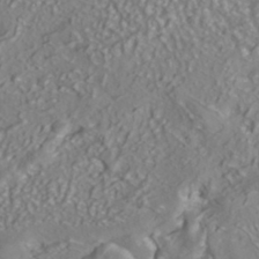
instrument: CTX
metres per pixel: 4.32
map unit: ANa
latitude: -41.0675
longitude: 102.6330
